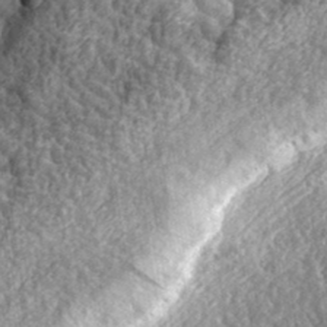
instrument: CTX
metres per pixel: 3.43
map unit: eHh
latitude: 35.6127
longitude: -79.8206
